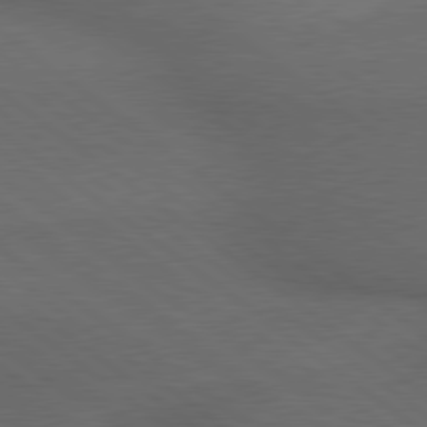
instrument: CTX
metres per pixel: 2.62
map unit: lApd
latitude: 79.4805
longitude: -176.5545
